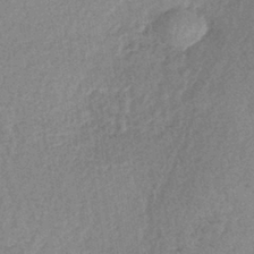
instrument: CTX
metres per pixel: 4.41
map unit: lHb
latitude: -40.3306
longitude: 68.7085
